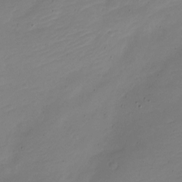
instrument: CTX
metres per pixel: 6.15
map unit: Nve
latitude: -21.8044
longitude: 105.7477
